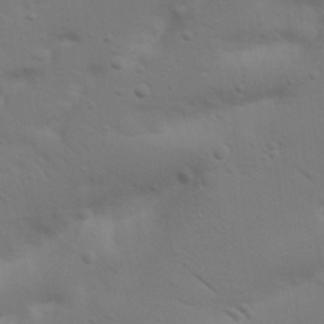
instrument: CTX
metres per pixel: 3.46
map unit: Nhu
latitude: 23.4615
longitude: -73.5183
